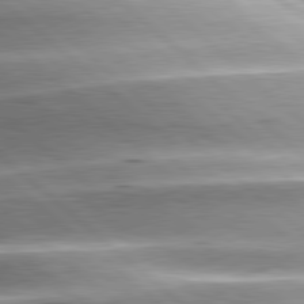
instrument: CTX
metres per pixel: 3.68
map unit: lApd
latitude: 80.0822
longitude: -142.8947
